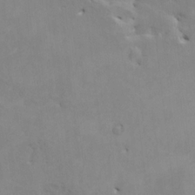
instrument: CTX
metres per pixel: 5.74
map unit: HNhu
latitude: 4.5546
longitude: -4.1956
